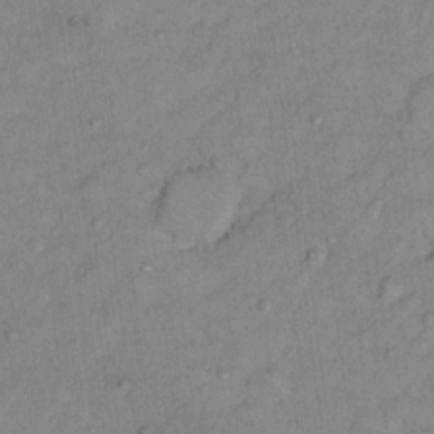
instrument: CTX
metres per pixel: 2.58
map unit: Hto
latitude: 12.1578
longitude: -37.6316
